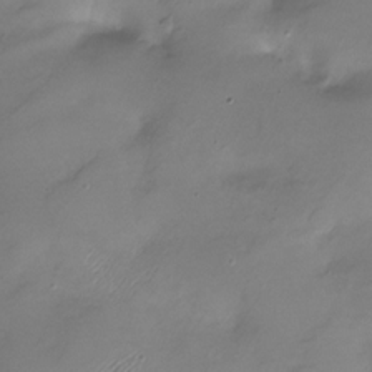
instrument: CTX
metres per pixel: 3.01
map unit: Nhu
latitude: -28.2740
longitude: -59.2537
